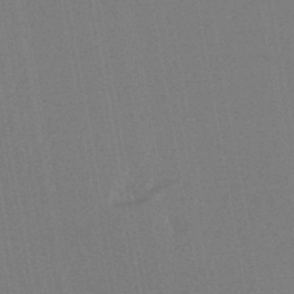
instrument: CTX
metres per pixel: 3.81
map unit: lHb
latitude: -43.6721
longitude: 78.5384
